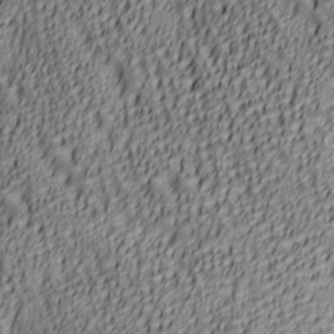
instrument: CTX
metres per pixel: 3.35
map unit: lAa
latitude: 6.1389
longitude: -116.7435
